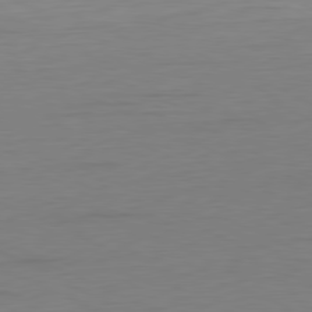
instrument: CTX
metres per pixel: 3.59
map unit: Ap
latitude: -81.0676
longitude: -60.1011
